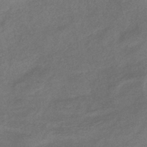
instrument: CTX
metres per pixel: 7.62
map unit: eHb
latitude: -41.6155
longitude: 83.5210
